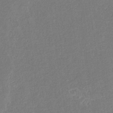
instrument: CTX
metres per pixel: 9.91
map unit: eHb
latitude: -34.1228
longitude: 76.4818
